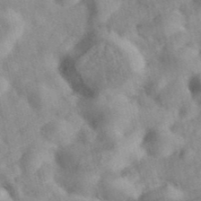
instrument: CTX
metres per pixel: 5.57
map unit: eAb
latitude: 40.4601
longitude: 109.4643
